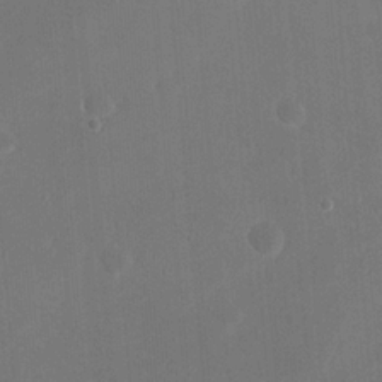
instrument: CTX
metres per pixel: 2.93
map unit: eHh
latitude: 19.8016
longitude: -67.8583
